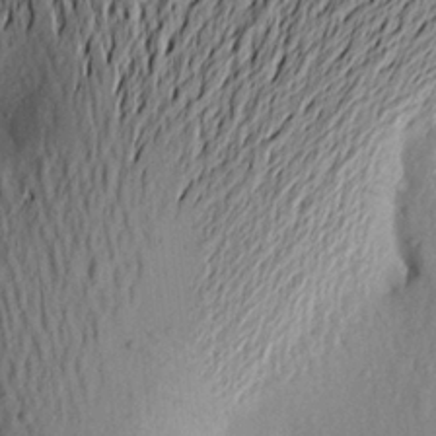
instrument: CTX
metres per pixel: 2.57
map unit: Aa
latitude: 21.9528
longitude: -149.5749
